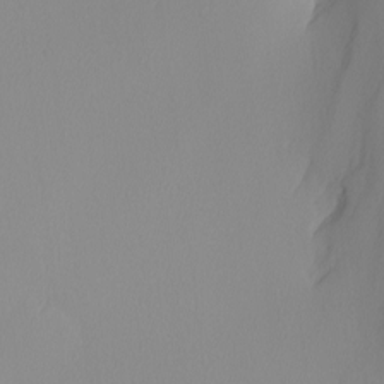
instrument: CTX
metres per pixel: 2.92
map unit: Nhu
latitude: -4.6896
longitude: -91.4993
